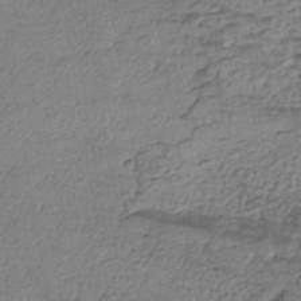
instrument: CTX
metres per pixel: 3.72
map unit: eHh
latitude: -42.3117
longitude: 119.6911
